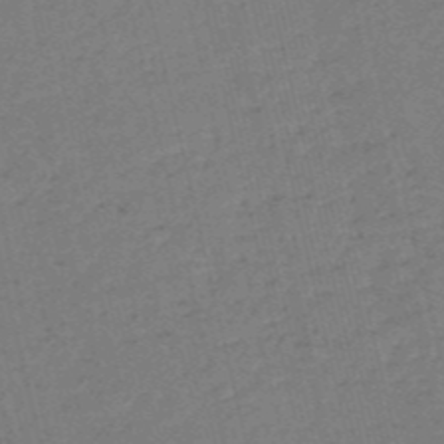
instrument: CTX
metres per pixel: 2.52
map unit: HNb
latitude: -54.3684
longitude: -39.8961
